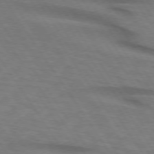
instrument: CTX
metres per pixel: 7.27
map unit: lApd
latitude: 74.0444
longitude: -76.1011
